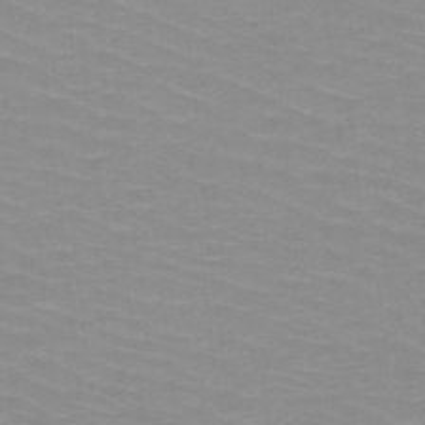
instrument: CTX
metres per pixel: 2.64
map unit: HNb
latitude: -48.0094
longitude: -45.6694
